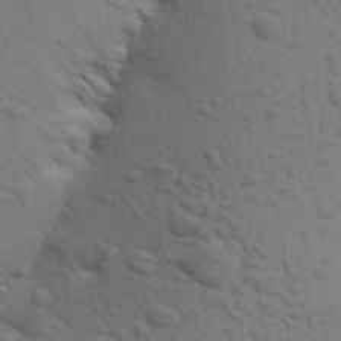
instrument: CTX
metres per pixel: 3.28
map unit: Aa
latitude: 22.8380
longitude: -148.4412
